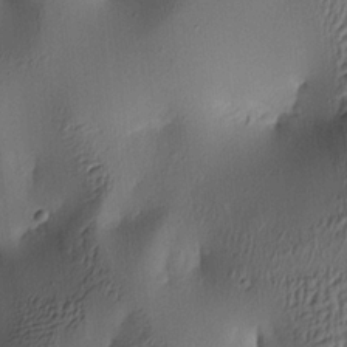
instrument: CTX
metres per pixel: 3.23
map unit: lAa
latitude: 4.8002
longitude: -112.4979
